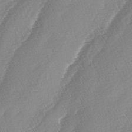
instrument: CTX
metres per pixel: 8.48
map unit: lAa
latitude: -4.5762
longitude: -129.6694
